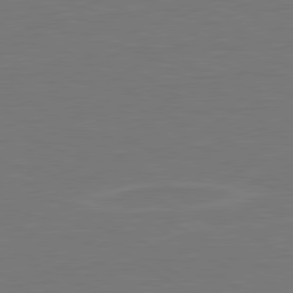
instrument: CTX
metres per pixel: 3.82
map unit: lApd
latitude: 79.7828
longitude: 162.3117
